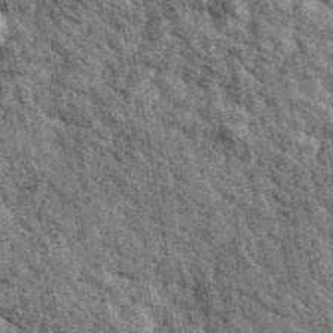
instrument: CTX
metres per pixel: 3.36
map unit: Ave
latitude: 40.6868
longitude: -107.7450
